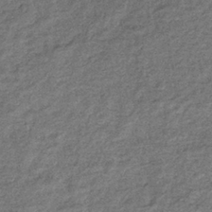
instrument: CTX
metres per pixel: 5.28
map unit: eHb
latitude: -36.3117
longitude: 79.0486
